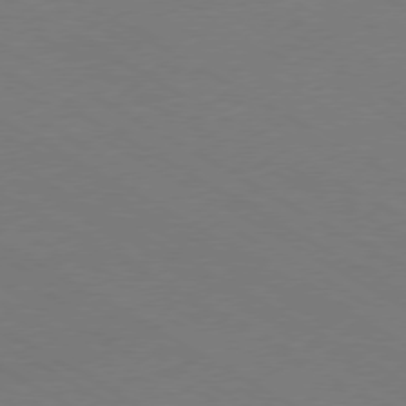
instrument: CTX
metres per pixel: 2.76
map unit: Ap
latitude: -76.4251
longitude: -76.7246
